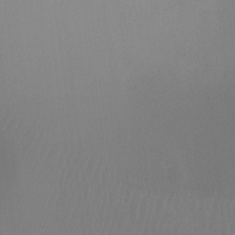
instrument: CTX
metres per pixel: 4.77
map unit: Ht
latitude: -9.0297
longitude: -33.8016
